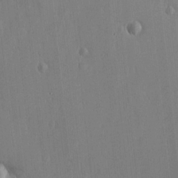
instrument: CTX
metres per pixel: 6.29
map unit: Htu
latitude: 1.8016
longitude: -177.7071
